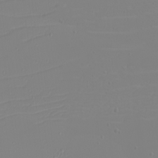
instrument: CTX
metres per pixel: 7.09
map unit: eHh
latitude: -5.8422
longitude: -84.4979
